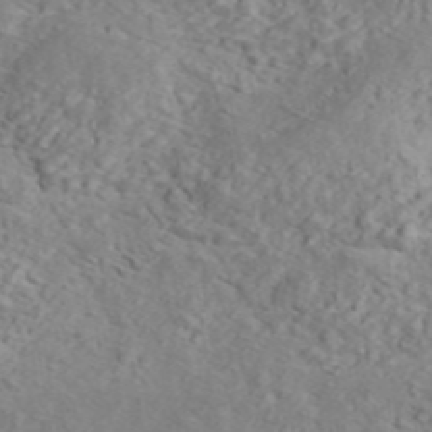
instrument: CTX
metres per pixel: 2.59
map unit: ANa
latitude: 44.9325
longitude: 21.5588
